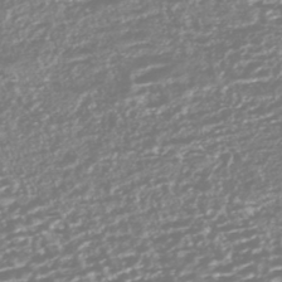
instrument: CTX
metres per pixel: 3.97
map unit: HNhu
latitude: -44.5385
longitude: 100.9541
